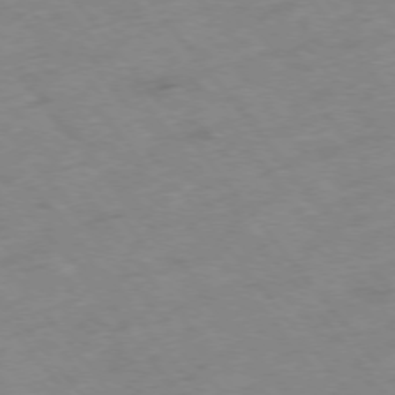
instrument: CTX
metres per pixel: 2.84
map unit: Hpe
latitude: -76.1039
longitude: -18.8002
